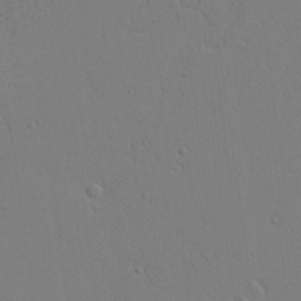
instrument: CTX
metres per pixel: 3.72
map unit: lAvf
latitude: 23.8961
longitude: -109.8772
